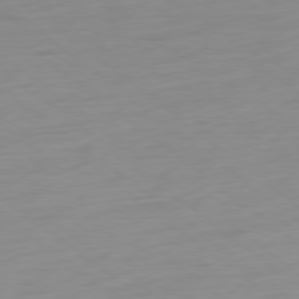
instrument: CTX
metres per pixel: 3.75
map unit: Ap
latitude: -79.0486
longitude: -66.8569
